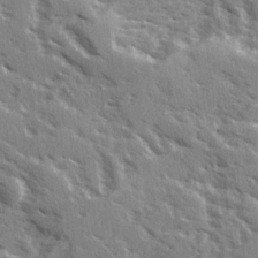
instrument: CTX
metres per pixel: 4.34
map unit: Ave
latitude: 16.2523
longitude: -130.5357
